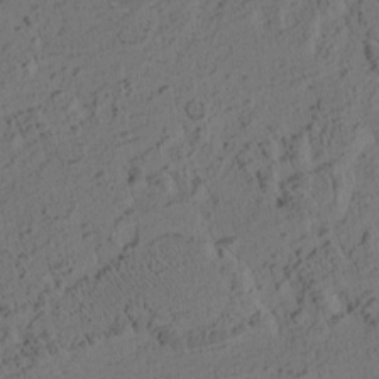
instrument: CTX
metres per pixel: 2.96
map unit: eHh
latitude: 3.3670
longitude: -78.5924
